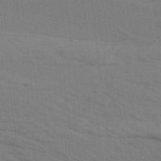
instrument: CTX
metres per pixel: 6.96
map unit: Htu
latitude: -7.1242
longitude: -69.1970
